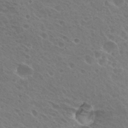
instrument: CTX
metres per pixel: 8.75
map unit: Hto
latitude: 27.1970
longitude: -40.2900
